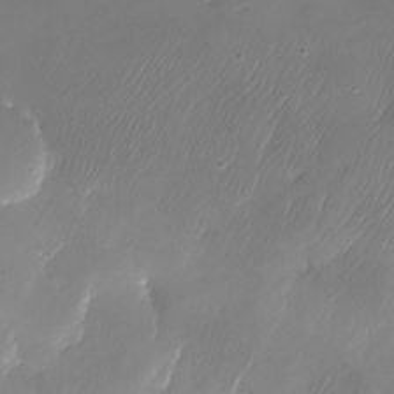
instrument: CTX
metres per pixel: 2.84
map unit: Nhu
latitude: -27.4832
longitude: -59.9906
